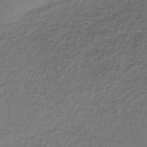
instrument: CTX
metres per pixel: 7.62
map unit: lHb
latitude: -35.5777
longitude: 61.3510
